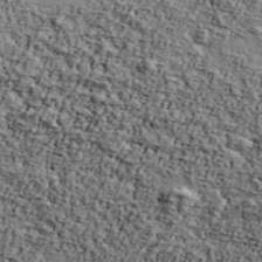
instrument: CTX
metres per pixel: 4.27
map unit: Ave
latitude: 42.8569
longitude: -110.6491
